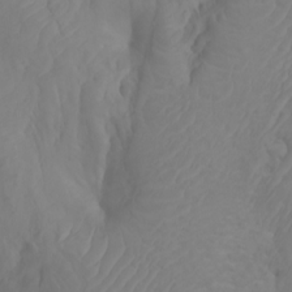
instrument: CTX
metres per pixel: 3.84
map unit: Htu
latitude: -7.3132
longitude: -70.2900
